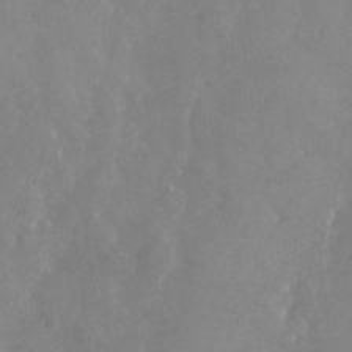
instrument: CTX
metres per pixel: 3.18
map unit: Nhu
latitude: -24.4251
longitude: -57.1781
